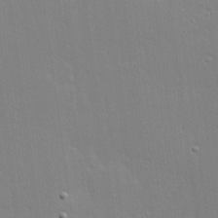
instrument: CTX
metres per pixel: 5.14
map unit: Hve
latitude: 24.9324
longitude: -93.7827
